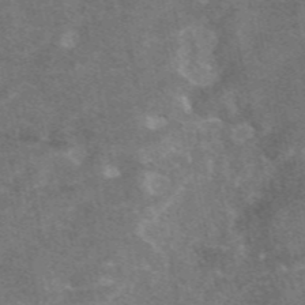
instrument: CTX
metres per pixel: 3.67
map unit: eAb
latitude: 47.5560
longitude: 118.6141
